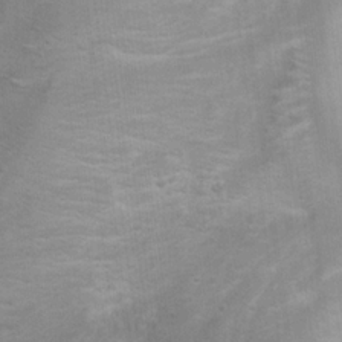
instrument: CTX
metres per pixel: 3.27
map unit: Hto
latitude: 17.3860
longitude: -38.7813
